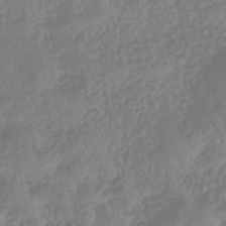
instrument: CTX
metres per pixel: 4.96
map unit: eHb
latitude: -46.2739
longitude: 83.9367
